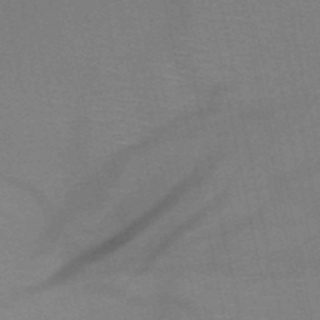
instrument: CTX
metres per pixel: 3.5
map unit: HNb
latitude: -50.8219
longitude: -42.5168
